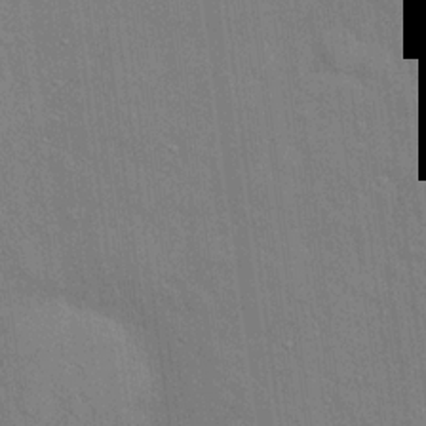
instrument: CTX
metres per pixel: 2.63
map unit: Hto
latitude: 21.3671
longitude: -54.1767
